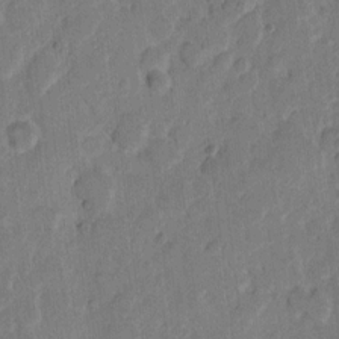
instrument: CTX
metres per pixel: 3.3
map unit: eHh
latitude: 8.7057
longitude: -64.4412
